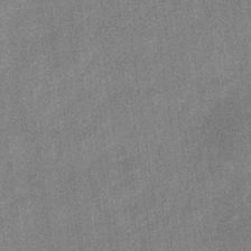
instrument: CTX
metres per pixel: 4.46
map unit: eHb
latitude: -31.2565
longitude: 74.1606
